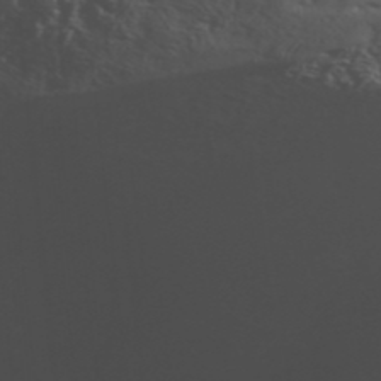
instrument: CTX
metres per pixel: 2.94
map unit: ANa
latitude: 42.5168
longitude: 50.4251
